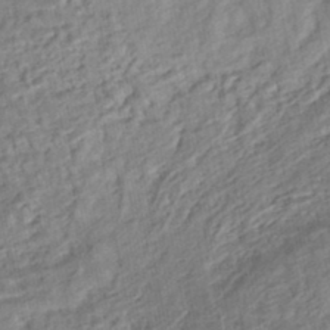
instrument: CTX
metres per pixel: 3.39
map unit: HNhu
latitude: -44.4062
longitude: 101.7477
